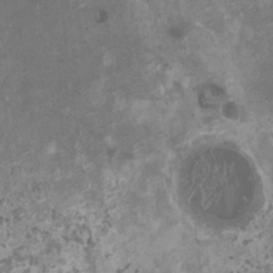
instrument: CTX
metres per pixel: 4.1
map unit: HNhu
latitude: -0.8219
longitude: 2.3684
